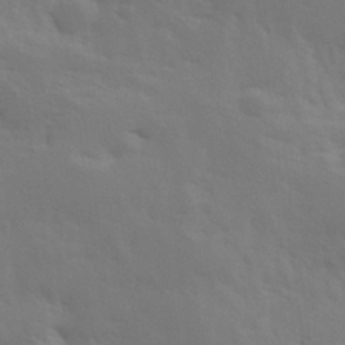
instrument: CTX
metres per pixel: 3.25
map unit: Hve
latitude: 25.1214
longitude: 145.7100
